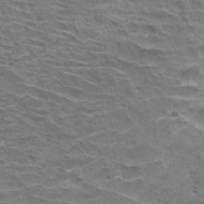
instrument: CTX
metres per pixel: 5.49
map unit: Hto
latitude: 31.1404
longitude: -41.4804
